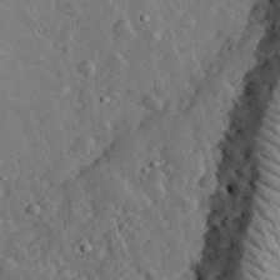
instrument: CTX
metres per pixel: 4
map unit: lHvf
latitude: 33.4237
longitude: -82.4412
